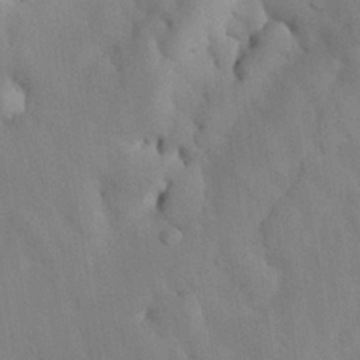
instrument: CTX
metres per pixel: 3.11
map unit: Nhu
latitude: 26.6113
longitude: -72.2523
